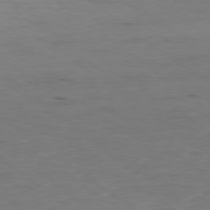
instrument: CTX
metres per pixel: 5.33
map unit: Ap
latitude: -79.2565
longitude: -92.1011
